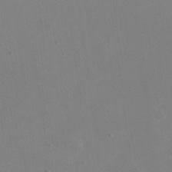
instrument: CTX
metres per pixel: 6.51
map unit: eHh
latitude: 23.7827
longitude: -66.1766
